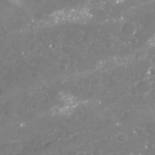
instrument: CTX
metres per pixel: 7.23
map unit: Nhu
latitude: -18.2928
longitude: -57.6504
